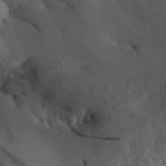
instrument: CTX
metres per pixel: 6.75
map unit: Aa
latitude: 29.5749
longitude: -135.6694
